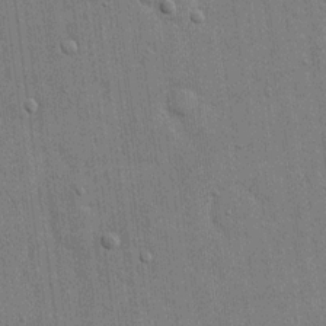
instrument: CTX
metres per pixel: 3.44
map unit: eHh
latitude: 14.4790
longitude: -69.0270
